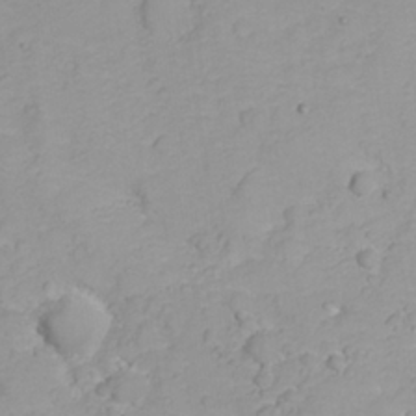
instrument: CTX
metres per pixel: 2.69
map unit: Nhu
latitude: 23.1592
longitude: -61.2726
